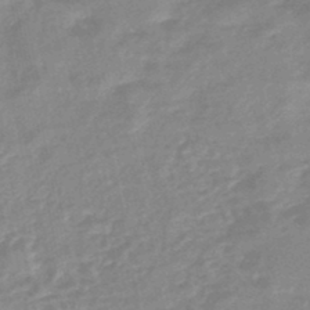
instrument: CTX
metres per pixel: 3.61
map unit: eHb
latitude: -45.1242
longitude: 85.1998
